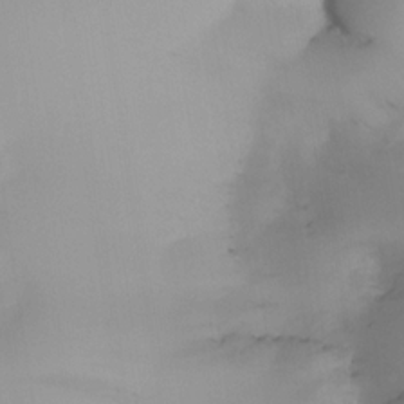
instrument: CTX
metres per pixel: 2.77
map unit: eHh
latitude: -23.0865
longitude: 15.5588
